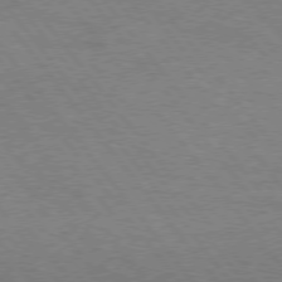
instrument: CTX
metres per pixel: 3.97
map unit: Hpe
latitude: 75.1214
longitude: -151.2537
